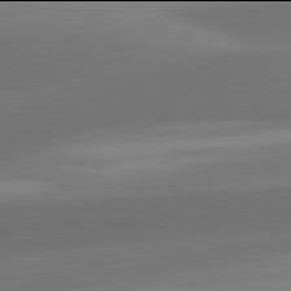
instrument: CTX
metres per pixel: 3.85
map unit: lApd
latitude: 81.9906
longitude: -161.6505
